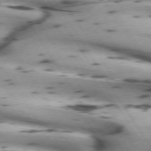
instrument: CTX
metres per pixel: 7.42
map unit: lApd
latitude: 72.3846
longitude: -53.2348
